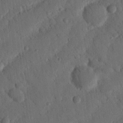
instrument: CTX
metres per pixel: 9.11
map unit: Nhu
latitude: 19.2348
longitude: -78.0255
